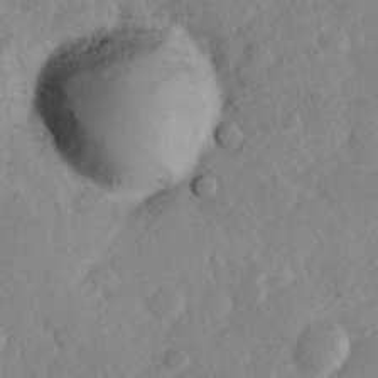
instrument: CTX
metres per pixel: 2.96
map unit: Hve
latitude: 24.2144
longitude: 144.3117
